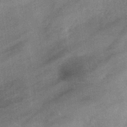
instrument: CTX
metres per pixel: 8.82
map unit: eHb
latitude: -43.7855
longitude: 84.7652
